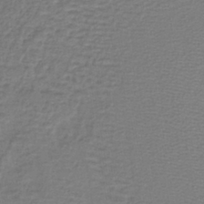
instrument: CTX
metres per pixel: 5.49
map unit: lHb
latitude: -40.1795
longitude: 61.5399
